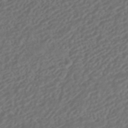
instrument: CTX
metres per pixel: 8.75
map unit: HNhu
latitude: -42.4817
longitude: 106.8597
